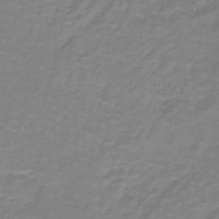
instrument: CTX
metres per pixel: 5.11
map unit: lHb
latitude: -41.6722
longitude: 56.2928
